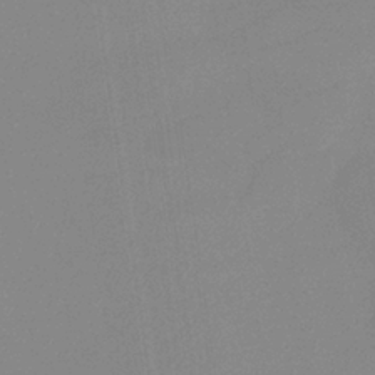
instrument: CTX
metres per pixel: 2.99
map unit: HNb
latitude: -36.1605
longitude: 54.8597
